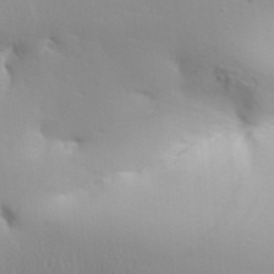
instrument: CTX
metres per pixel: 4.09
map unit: Aa
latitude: 32.8569
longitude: -143.4993
